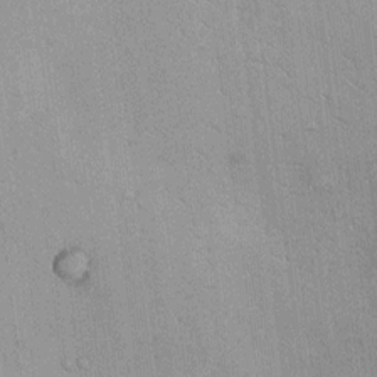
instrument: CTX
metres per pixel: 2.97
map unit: Ht
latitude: -3.4076
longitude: -13.1970
